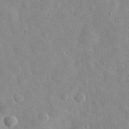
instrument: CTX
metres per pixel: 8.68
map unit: eHh
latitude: 31.6127
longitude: -72.3468
